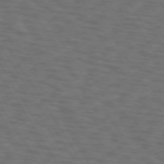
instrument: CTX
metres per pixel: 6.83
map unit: lApd
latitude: 72.9703
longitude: -74.3845
